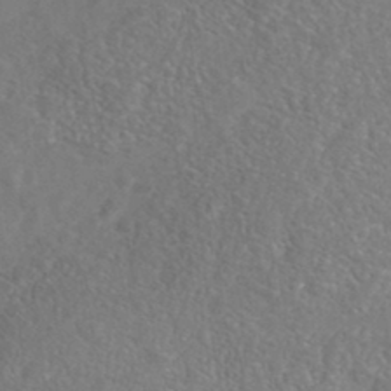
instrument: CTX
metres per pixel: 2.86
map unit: Nhe
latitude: -41.7666
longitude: -111.0081
